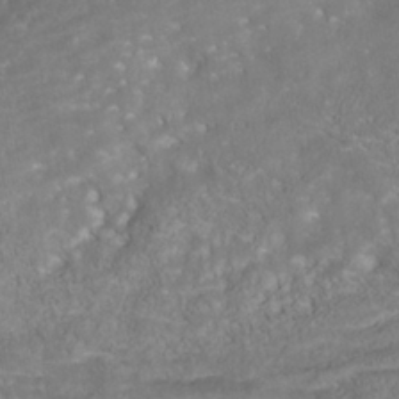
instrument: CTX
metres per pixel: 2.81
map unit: Nhu
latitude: -40.4818
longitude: -85.1403
